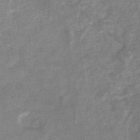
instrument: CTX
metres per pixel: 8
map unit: eHb
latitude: -34.7841
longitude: 74.5385
